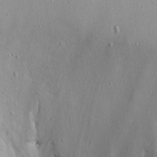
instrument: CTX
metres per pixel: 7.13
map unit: eHh
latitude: 17.8961
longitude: -73.4049
